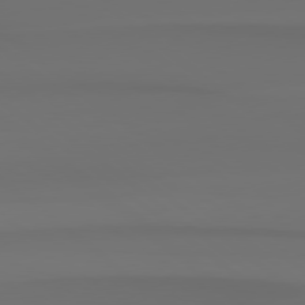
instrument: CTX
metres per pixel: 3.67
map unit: Hpe
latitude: 78.5168
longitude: -134.1766
